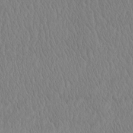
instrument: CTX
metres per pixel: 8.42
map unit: eHh
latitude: -3.7477
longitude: 15.8612
